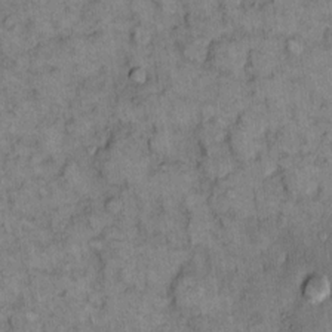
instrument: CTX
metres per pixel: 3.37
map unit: eHh
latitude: 9.0459
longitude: -63.5371
